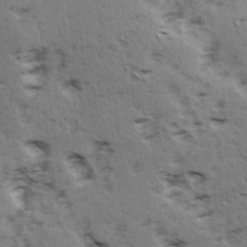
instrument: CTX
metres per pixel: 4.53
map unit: Ave
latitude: 14.9514
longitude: -104.7058
